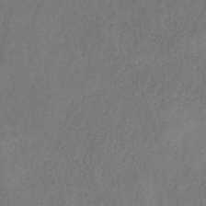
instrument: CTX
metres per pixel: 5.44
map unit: HNb
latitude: -32.1228
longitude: 58.2739
